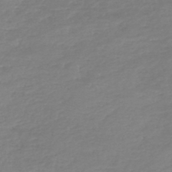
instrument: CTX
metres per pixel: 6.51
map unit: lHb
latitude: -44.4818
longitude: 71.9556
